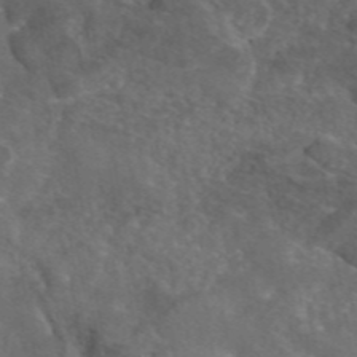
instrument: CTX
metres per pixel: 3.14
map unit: eAb
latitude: 46.2523
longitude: 114.6896
